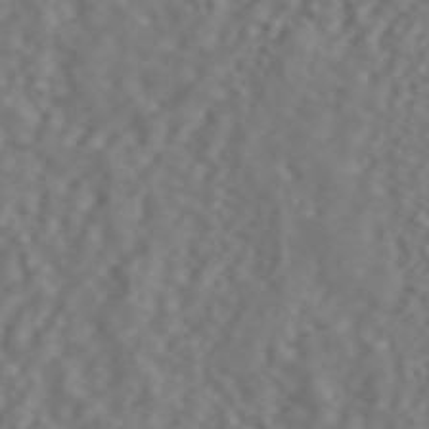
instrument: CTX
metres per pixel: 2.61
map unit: ANa
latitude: 44.4790
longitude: 22.1417
